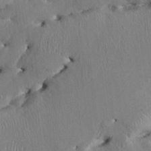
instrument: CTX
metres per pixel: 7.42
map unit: HNhu
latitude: 3.8772
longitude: -4.4223
